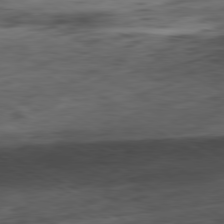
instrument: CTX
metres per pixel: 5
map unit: Ap
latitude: -80.9920
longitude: -83.6882
